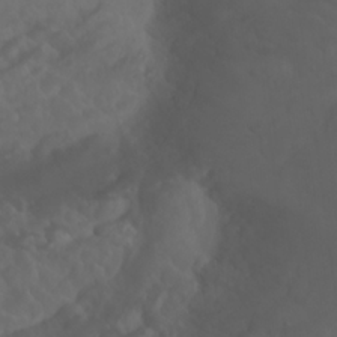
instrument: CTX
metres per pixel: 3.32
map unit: Nhu
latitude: 23.4993
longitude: -64.6679
